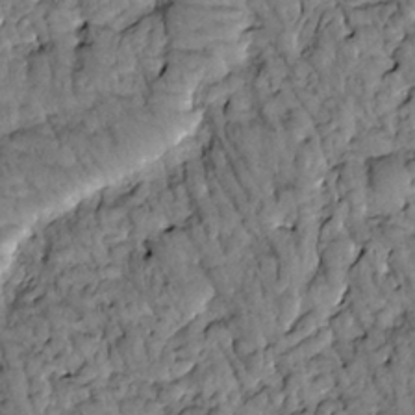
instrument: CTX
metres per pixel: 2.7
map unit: Htu
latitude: -2.9730
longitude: 173.7477
